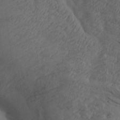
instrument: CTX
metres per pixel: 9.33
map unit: Aa
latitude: 27.3860
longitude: -133.3293
